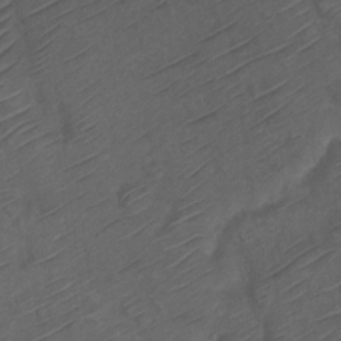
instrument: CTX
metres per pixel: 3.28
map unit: Ht
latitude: 0.4790
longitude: -34.7624
